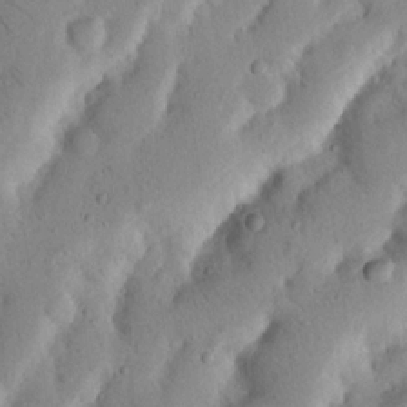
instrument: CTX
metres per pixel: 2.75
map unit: Nhu
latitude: 17.9528
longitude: -75.4615
